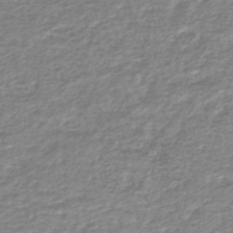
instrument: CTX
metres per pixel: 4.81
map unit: lHb
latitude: -41.4643
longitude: 70.7841
